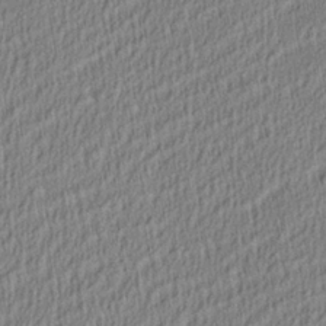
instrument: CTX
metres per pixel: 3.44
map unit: Aa
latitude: 28.3089
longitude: -137.6883
